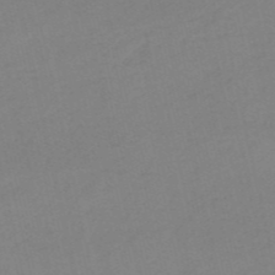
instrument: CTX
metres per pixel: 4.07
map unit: HNb
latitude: -53.5210
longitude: -50.5734
